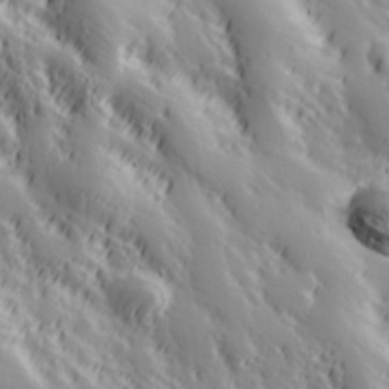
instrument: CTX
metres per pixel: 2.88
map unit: Hve
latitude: 32.5924
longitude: 149.7478
